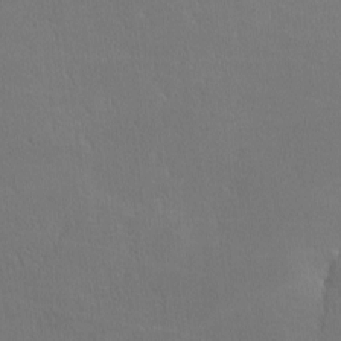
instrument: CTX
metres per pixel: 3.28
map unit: lHvf
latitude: -11.9556
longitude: -99.9150
